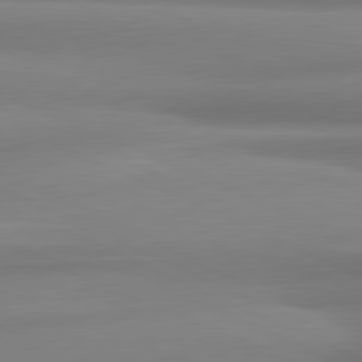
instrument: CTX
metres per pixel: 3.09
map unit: lApd
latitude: 81.4804
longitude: 176.0661
